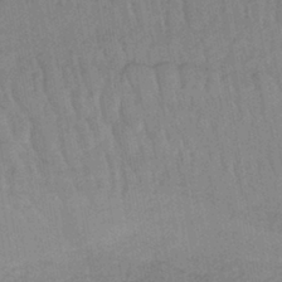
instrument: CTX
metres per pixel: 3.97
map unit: lHb
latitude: -40.9542
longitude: 60.9164
